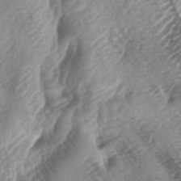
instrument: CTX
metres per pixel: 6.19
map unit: lAa
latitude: -4.7085
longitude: -127.0648
